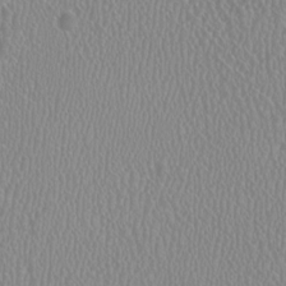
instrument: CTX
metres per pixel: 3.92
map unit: HNhu
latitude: -1.3699
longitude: -0.8002
